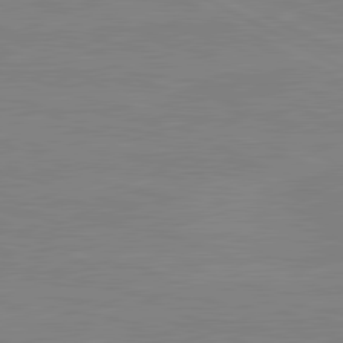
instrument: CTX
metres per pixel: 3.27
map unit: lApd
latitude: 81.1970
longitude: -176.1200
